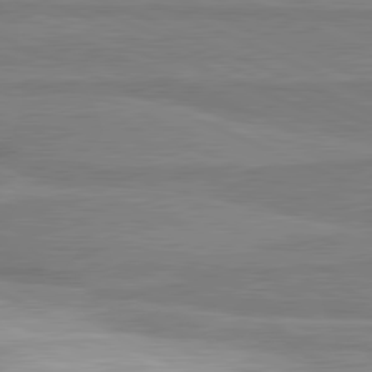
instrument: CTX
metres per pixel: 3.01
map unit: lApd
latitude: 81.2915
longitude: 168.5006
